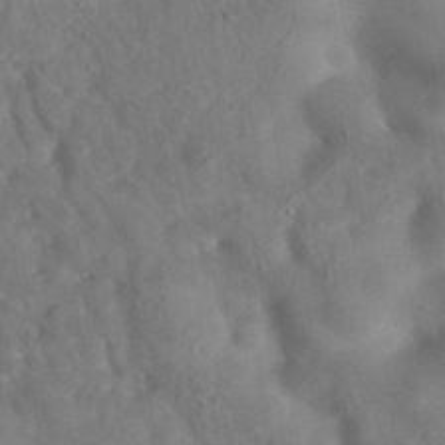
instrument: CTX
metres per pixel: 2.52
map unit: eAb
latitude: 34.7246
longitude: 109.0675
